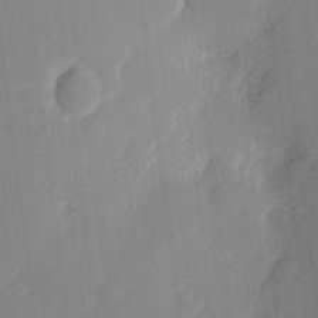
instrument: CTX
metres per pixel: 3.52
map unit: Nhu
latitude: 2.1389
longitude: -76.0255
